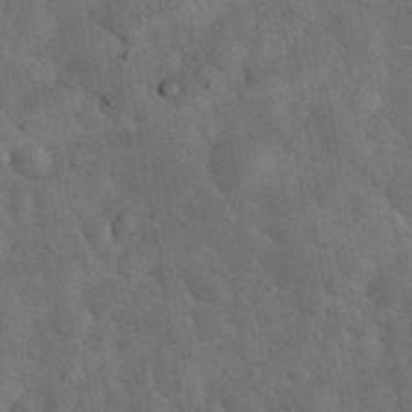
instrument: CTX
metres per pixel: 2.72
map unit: eHh
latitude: 33.8961
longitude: -68.1578
